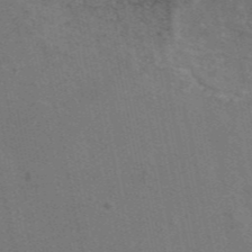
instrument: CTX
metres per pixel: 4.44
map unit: eAb
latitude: 47.1404
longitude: 116.4440
